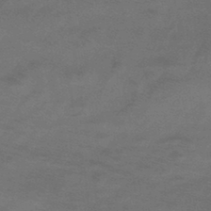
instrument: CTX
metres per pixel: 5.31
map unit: eHb
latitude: -42.9352
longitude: 84.7841
